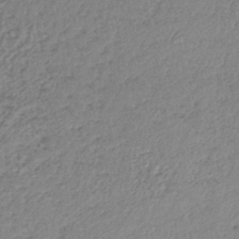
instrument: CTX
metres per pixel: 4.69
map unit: lHb
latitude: -43.9556
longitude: 68.0094
